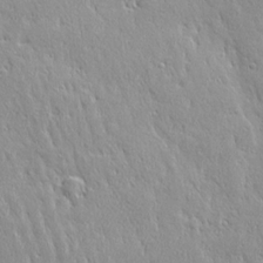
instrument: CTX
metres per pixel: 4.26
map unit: Ave
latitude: 22.1200
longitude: -135.9150
